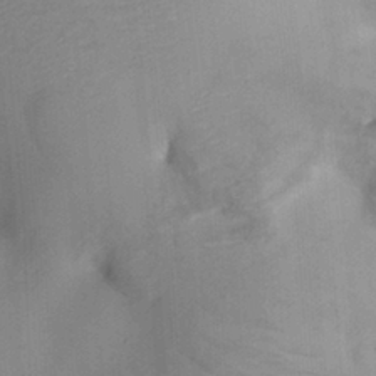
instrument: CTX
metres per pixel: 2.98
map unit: HNhu
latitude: 7.4426
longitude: 10.0283
